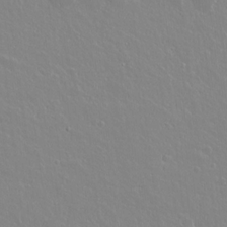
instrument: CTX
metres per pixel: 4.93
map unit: lAvf
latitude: 16.0822
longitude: -128.5357
